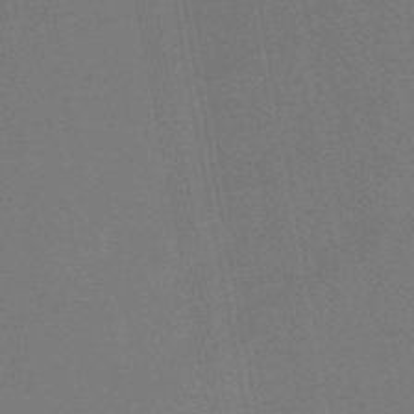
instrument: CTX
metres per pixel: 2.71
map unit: lHb
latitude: -48.8030
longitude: 68.5006
